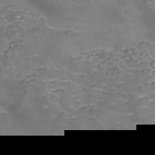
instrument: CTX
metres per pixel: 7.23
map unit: Nhe
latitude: -45.4643
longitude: 152.5951
